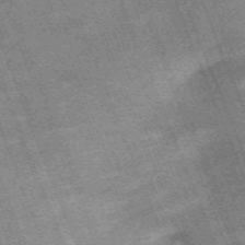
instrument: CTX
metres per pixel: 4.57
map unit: HNb
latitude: -54.2740
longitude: -48.0822
